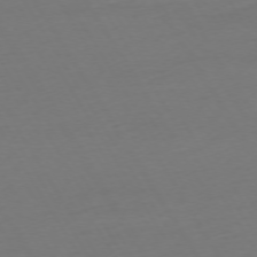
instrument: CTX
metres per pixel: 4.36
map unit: Ap
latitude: -74.7652
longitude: -68.5735
